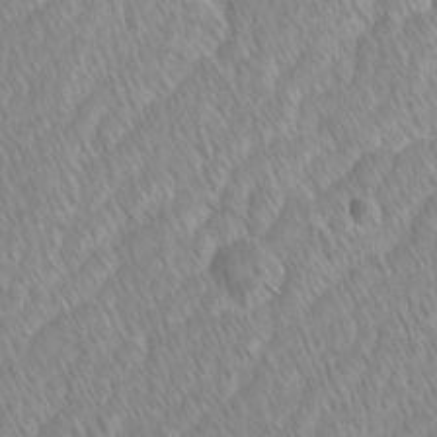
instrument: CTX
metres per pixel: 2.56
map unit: Ave
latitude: -1.2376
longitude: -114.1955
